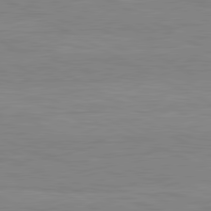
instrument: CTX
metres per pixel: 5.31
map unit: lApd
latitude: 80.7813
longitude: 170.9542
